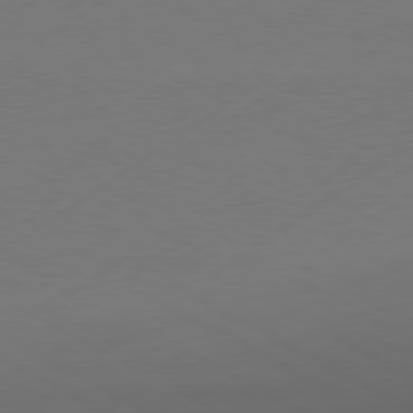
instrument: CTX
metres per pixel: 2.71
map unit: Hpe
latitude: -80.8597
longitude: 15.8801
